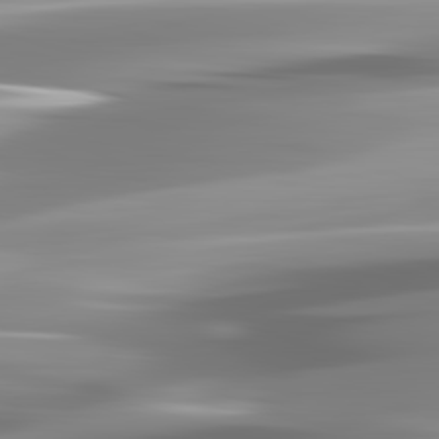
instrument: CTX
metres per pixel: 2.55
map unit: lApd
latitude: 82.9513
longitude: -138.7246
